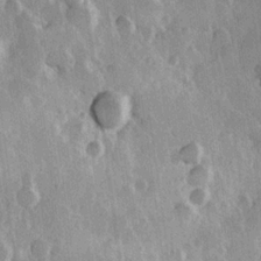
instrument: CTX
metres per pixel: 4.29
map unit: Hve
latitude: 23.4615
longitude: 147.8233
